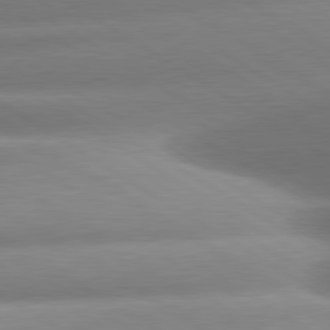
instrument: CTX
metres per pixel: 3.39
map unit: lApd
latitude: 80.5735
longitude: -161.0458
